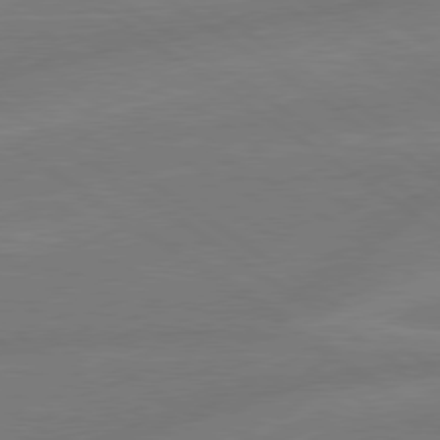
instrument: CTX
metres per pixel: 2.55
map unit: lApd
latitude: 79.0648
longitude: -142.8380
